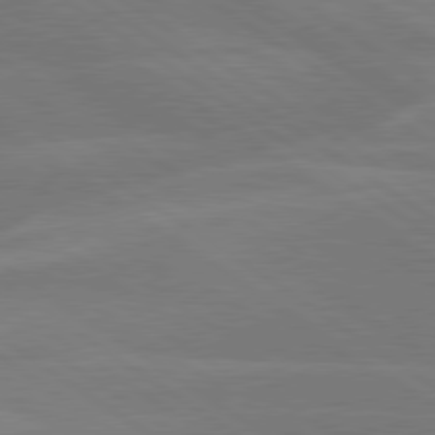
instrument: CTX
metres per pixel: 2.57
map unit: lApd
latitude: 79.6883
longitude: -125.0647
